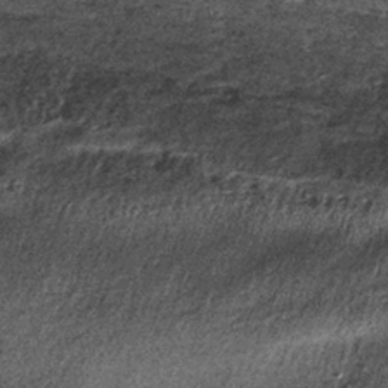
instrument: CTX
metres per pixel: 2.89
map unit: lHb
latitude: -36.5195
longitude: 67.9556
